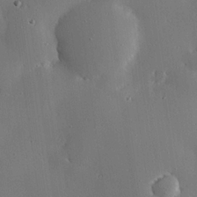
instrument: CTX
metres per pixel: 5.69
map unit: eHh
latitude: 22.6679
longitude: -91.2726
